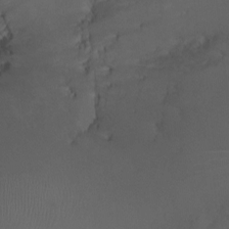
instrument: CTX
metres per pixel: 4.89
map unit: Ht
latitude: -2.2361
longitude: -18.9324
